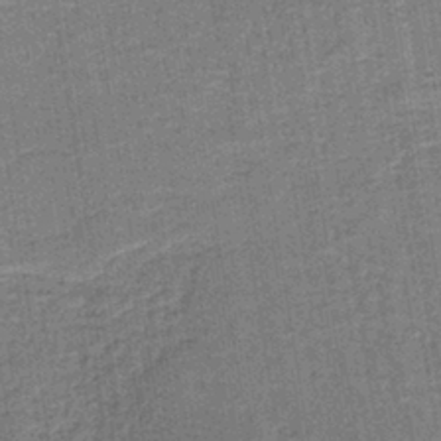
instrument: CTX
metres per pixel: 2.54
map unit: lHb
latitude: -40.5196
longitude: 56.6329
